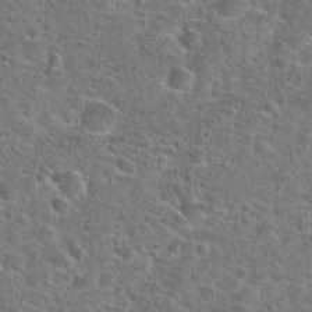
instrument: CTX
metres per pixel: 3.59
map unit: Hto
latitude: 24.2522
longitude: -46.8758
